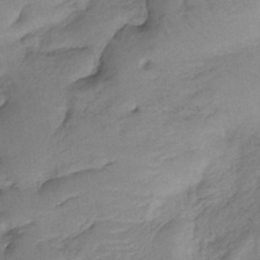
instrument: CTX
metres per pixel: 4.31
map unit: lHb
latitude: -41.2565
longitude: 78.1039
